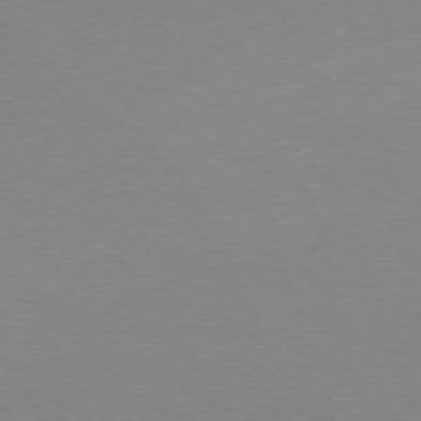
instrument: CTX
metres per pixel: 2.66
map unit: Ap
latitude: -79.2754
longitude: -67.4615
